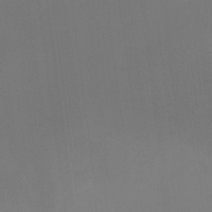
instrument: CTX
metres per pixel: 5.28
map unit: Ht
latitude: -12.2362
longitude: -48.1011
